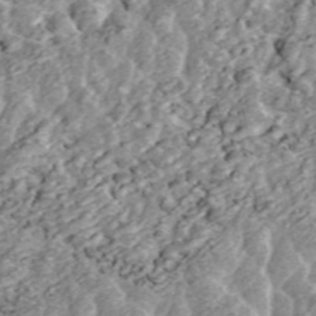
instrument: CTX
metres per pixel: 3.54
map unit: ANa
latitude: 45.4804
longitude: 29.6533
